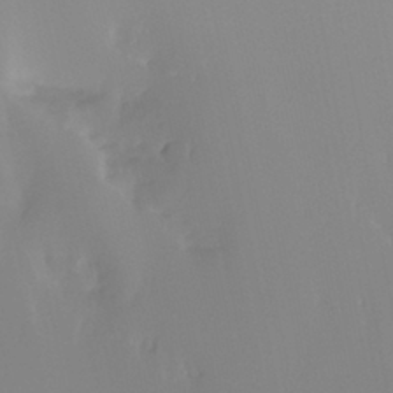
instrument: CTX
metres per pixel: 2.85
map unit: Ht
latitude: -13.5210
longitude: -51.0080
